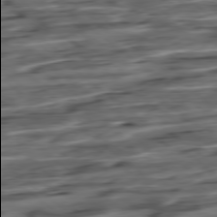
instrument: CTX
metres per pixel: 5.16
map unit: Hpe
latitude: -79.0486
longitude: -17.9906
